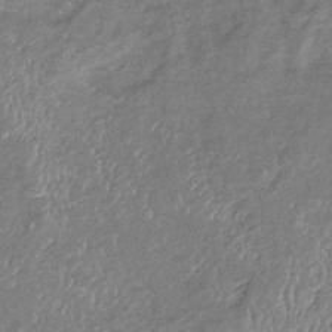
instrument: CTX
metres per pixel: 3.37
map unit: eHb
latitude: -39.0109
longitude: 76.2739
